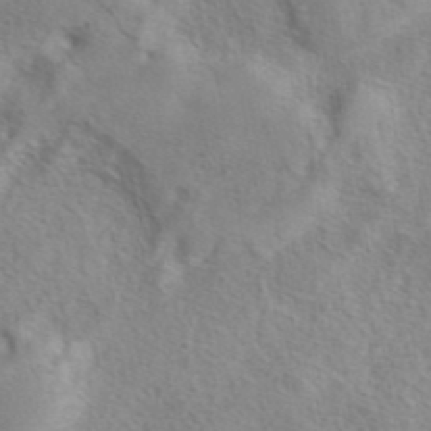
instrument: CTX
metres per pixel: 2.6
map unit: eAb
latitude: 41.2536
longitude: 104.8975
